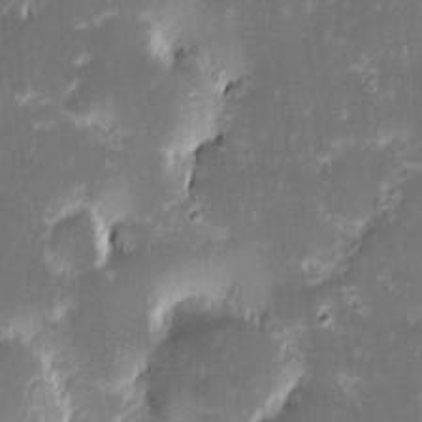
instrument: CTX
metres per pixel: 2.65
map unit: eHh
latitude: -1.7856
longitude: -86.5168
